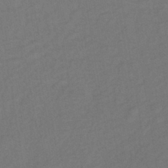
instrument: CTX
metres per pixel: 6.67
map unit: lHb
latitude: -39.7100
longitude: 69.1620
